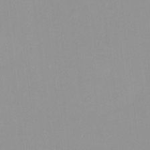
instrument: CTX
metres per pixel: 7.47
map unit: HNhu
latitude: -0.1228
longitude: -5.6883
